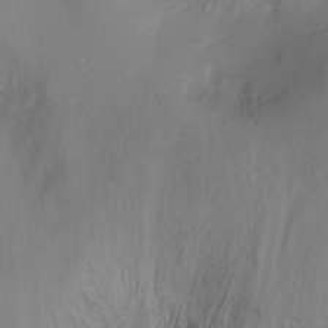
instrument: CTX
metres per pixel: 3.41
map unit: Ht
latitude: -8.3495
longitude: -27.9906
